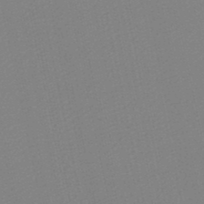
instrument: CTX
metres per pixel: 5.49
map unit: lHb
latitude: -47.0297
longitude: 60.6518
